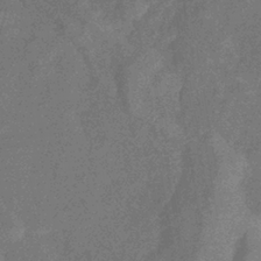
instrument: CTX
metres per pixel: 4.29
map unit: eHb
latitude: -38.5952
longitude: 77.4076
